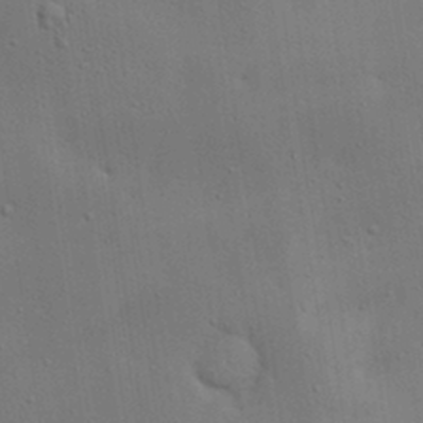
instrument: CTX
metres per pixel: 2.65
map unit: lAa
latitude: 19.5560
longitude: -138.6868
